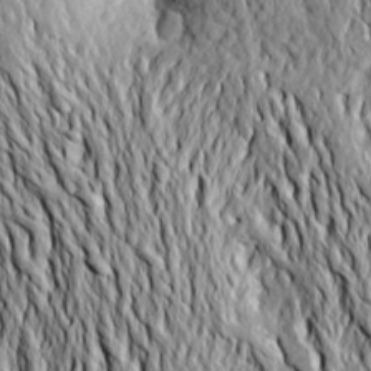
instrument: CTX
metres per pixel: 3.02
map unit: Aa
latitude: 20.0633
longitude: -149.9339
